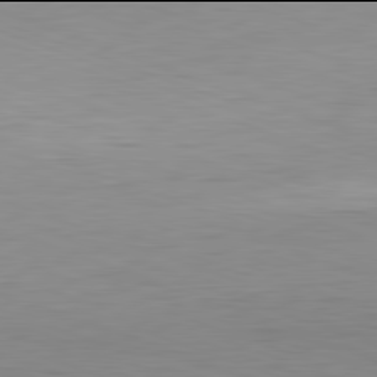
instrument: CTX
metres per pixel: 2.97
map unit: Hpe
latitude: -82.0094
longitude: 10.1228
